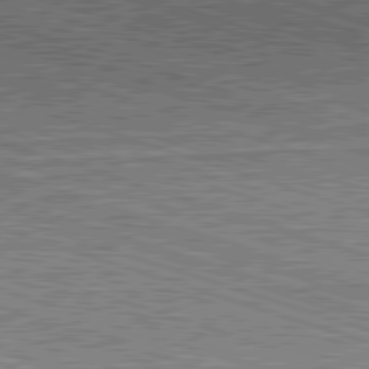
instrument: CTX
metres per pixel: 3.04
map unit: Hpe
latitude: -82.7085
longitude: 9.8422
